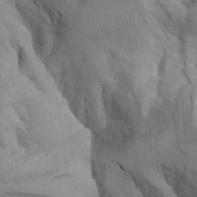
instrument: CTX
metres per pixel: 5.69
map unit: Aa
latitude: 25.9906
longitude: -129.3670
